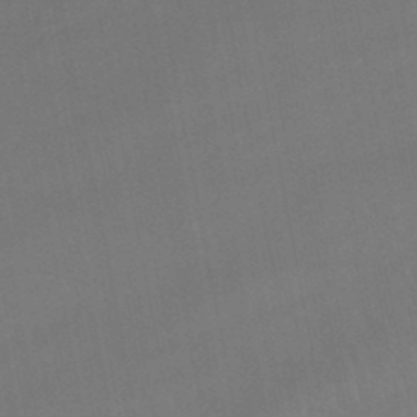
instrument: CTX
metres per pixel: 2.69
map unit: lHb
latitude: -46.1983
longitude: 77.4265
